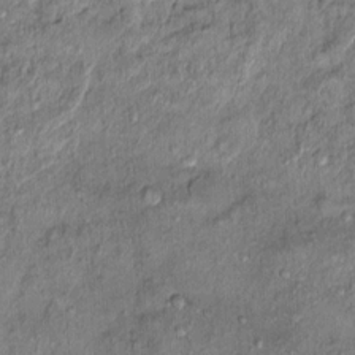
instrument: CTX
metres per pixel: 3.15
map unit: Ht
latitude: 11.4049
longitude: -37.8961
